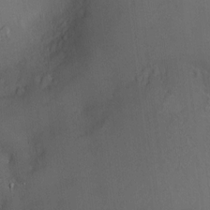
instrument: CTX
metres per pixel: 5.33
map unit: Hve
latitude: -11.2943
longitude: 173.9178
